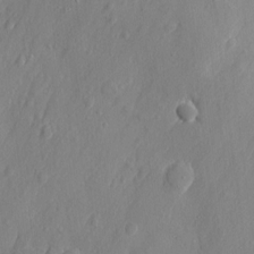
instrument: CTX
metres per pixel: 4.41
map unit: eHh
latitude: 7.0836
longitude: -75.3671
